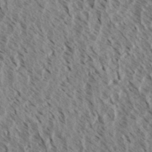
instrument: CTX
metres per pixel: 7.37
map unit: eHh
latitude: 34.2900
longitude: -140.0255
